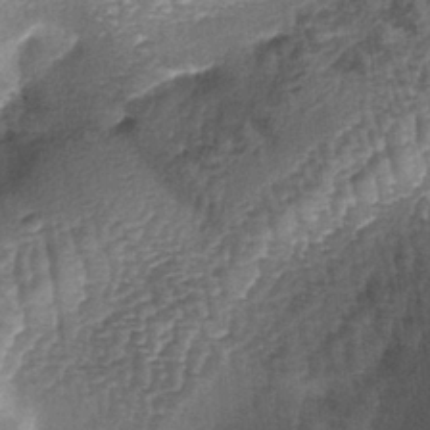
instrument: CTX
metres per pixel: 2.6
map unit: lAa
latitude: -5.2565
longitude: -128.0444
